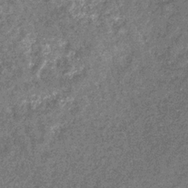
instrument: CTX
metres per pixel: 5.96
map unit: eHb
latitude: -32.1228
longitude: 71.1431
